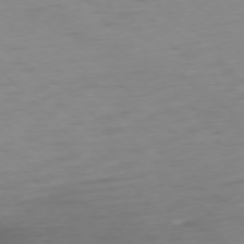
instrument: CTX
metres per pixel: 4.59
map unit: Ap
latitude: -77.3132
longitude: -78.9136
